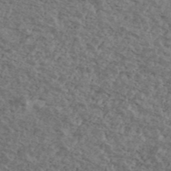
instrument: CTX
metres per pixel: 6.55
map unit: Ave
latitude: 40.5167
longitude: -108.2333
